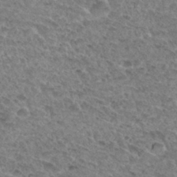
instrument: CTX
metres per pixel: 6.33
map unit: Hto
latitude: 32.5168
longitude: -48.0255
